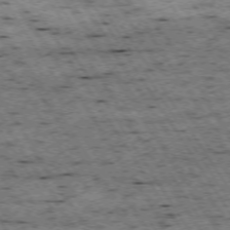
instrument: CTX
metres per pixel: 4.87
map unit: Hpe
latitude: -74.1417
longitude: 3.0297
